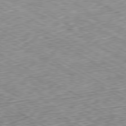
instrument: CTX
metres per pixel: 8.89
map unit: Ap
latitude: -80.6330
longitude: -48.4790
